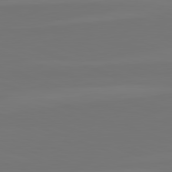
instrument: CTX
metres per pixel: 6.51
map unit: lApd
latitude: 82.2144
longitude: 144.9920
